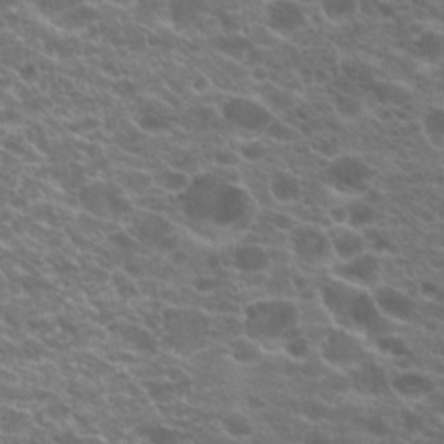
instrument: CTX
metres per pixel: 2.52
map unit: Hto
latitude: 20.4034
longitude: -36.4601
